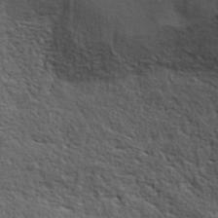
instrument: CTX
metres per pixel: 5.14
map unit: ANa
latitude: 37.4805
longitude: 20.4440
